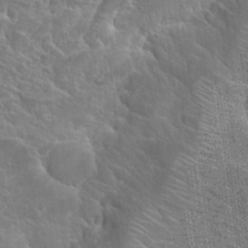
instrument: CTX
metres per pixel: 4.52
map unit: Hto
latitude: 26.9325
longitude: -41.4804
